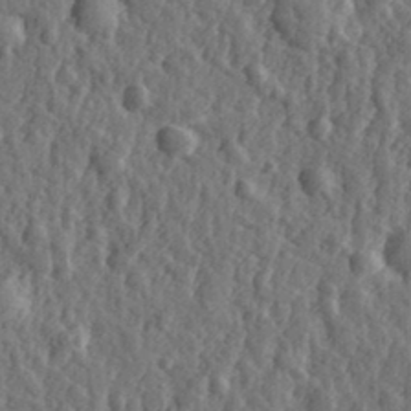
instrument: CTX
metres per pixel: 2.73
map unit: eHh
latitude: 33.4426
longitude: -80.2711
